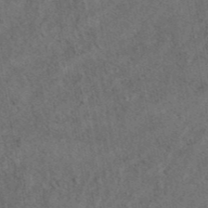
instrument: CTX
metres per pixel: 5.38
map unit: eAb
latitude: 43.8394
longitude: 108.9164
